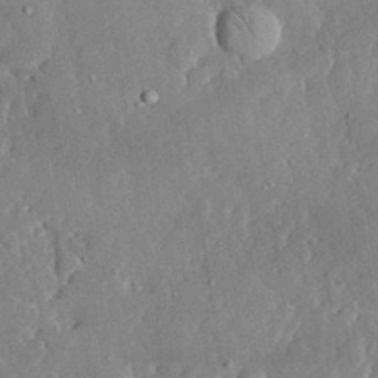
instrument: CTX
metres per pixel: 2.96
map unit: lHvf
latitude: 33.3293
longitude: -92.1200
